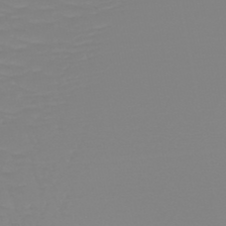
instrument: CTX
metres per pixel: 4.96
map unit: HNb
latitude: -49.2943
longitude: -50.6112
